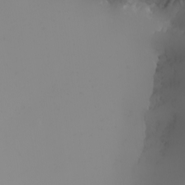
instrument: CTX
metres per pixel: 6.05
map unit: Nhu
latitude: -5.0297
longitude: -90.6679
